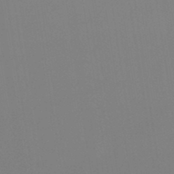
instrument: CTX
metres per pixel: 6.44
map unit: lHb
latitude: -48.1039
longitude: 67.3699
